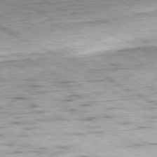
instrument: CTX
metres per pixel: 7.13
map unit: Ap
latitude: -80.7463
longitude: -84.6869
